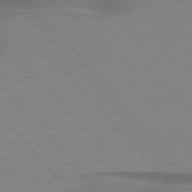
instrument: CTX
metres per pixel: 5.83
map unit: lApd
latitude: 76.4223
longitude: -86.7813
